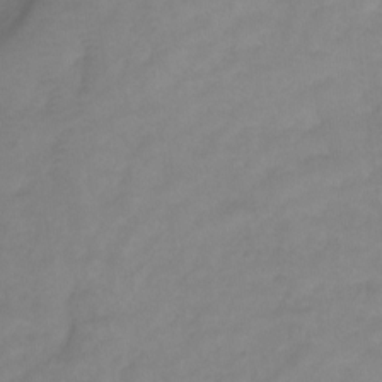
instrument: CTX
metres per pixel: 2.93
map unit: Ht
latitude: 2.1389
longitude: -34.8380
